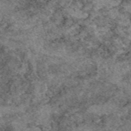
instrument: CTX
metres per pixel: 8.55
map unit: eAb
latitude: 49.5182
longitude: 109.2187
